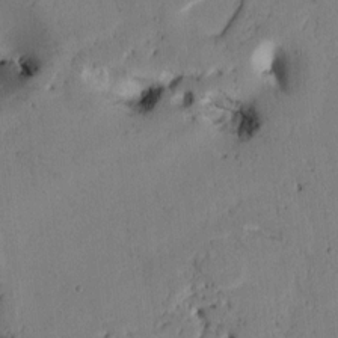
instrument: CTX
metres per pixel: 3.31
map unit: Htu
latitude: -0.8030
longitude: 170.3306
